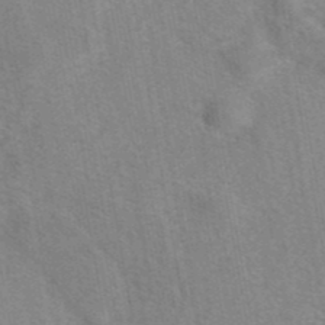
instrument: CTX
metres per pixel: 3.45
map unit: eAb
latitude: 41.7827
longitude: 106.9164
